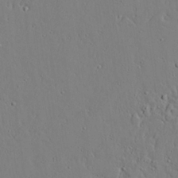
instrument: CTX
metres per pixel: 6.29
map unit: lAvf
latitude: 24.4790
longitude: -110.4223
